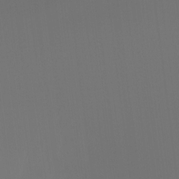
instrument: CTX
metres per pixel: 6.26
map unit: Ht
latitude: -15.9745
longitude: -43.1592
